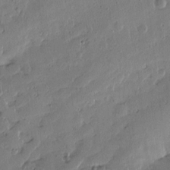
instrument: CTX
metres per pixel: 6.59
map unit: Htu
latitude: 0.7435
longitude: -177.7827
